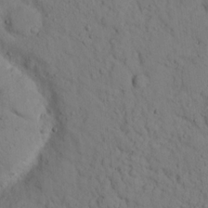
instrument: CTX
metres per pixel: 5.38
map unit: lHvf
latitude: 14.4979
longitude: 177.9556
